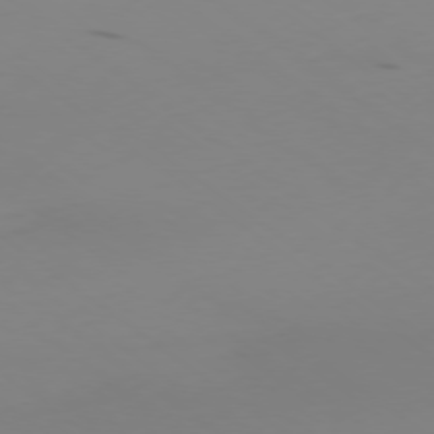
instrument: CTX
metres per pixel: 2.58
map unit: Ap
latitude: -78.0661
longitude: -65.9717
